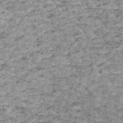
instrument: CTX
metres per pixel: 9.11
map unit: Htu
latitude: 2.9513
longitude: -21.4049
